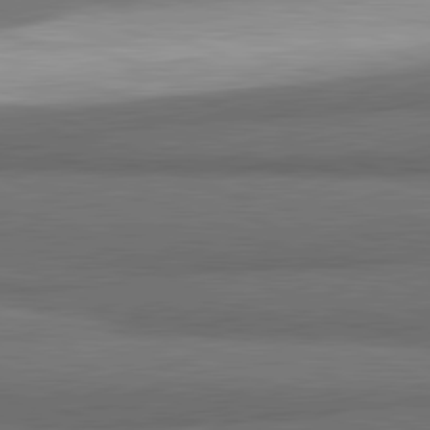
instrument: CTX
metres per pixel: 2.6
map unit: lApd
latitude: 81.7827
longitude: 175.4832
